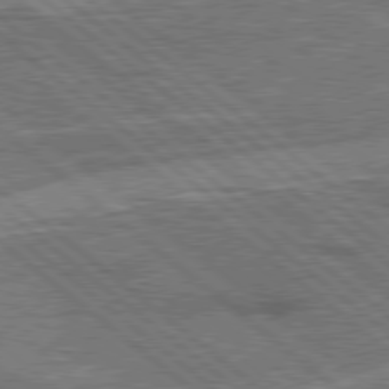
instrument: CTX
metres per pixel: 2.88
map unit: Hpe
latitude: 78.3468
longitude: -158.4790
